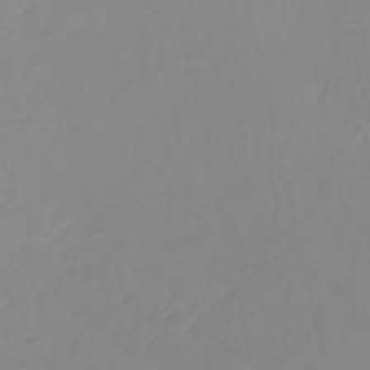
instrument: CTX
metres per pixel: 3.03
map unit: eHh
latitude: -53.4454
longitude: -24.2144
